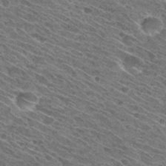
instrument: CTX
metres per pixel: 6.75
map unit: Hto
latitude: 30.4979
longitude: -45.6316
